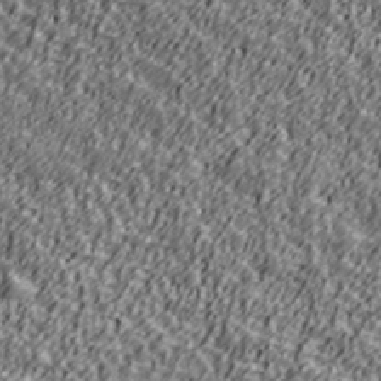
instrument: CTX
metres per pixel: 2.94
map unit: Ave
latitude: 41.6882
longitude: -113.4048
